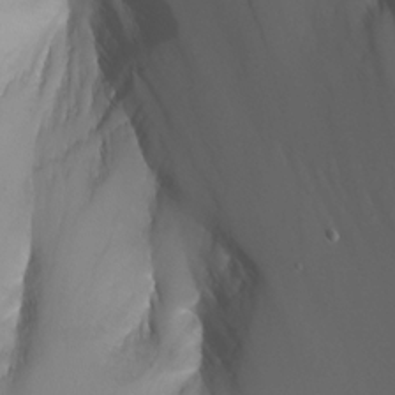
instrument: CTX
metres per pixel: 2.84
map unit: Nhu
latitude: -8.2361
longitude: -92.8380
